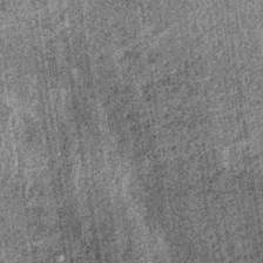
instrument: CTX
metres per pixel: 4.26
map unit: lHb
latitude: -37.4832
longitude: 67.2754
